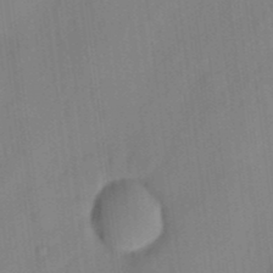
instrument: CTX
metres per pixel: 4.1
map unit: eHh
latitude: 4.0822
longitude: -73.8584
